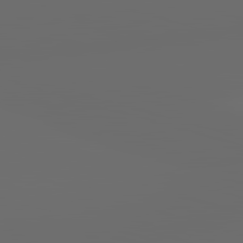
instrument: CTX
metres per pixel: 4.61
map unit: lApd
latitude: 83.6316
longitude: -129.2159
